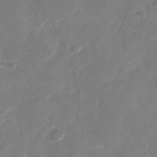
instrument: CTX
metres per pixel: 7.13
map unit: Nhu
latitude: -29.6344
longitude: -70.8758
